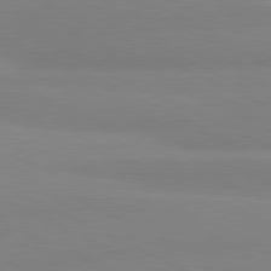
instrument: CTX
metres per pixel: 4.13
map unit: lApd
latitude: 81.3859
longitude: 179.1809
